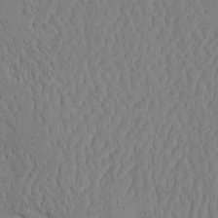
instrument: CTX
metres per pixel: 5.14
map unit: Aa
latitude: 24.4601
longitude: -132.9892
